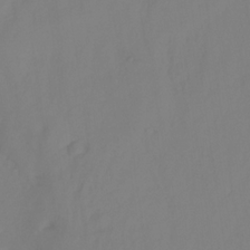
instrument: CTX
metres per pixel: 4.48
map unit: HNhu
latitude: -27.8800
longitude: 74.2551
